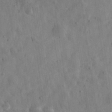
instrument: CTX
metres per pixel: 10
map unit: eHh
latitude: 31.2915
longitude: -74.1011
